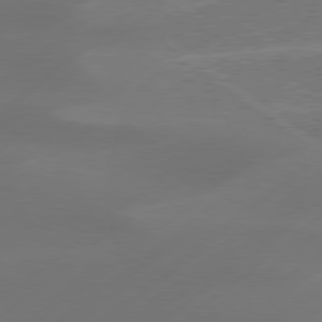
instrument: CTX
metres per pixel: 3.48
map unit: Hpe
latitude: 78.4790
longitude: -130.1767
